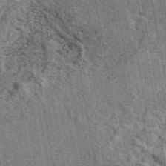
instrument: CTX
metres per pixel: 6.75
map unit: eAb
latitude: 45.4993
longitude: 111.0108
